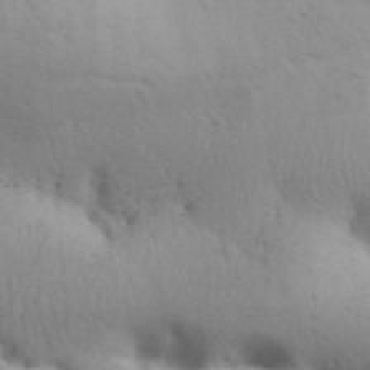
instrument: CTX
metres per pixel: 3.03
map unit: Aa
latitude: 30.9703
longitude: -146.5735
